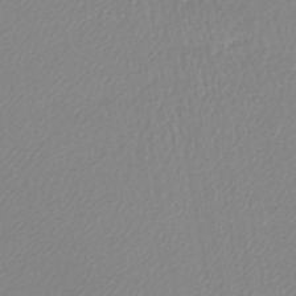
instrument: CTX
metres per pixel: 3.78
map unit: lHb
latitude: -45.0864
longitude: 73.8044
